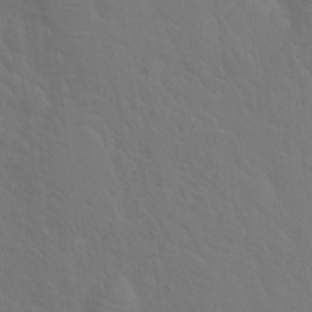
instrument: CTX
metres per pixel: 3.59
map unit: Hto
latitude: 18.8758
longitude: -39.8583
